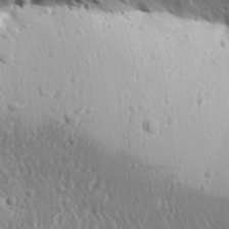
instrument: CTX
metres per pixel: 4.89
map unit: Aa
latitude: 32.0633
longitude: -134.1011
